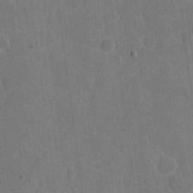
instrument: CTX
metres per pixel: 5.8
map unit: eHh
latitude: 6.5168
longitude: -67.1970
